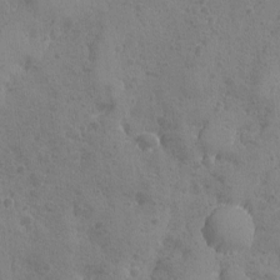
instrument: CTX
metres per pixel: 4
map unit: Ave
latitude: -8.2361
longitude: -119.1025
